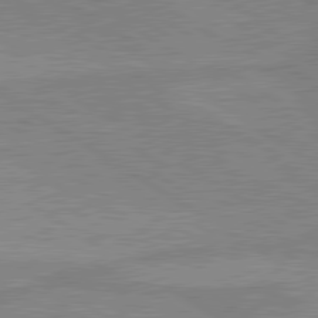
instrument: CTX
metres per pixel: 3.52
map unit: lApd
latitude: 80.1200
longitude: -175.0836
